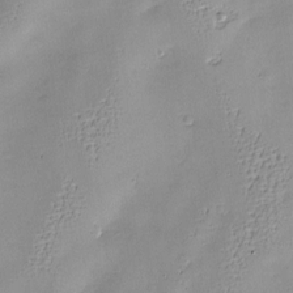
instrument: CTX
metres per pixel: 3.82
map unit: Nve
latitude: -8.9353
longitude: 174.4817
